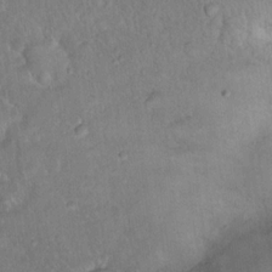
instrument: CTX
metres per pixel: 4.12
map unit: Ht
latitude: 14.8002
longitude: -40.2144
